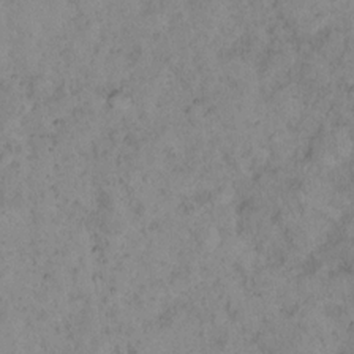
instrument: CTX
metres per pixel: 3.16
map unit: eHh
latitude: 16.2334
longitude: -63.6883
